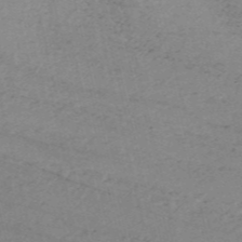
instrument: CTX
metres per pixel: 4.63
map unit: HNb
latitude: -55.3321
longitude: -45.2159
